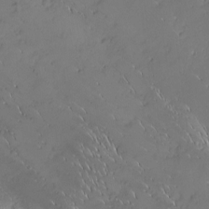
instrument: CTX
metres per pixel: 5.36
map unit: Nhu
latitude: -7.5777
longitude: -151.9528
